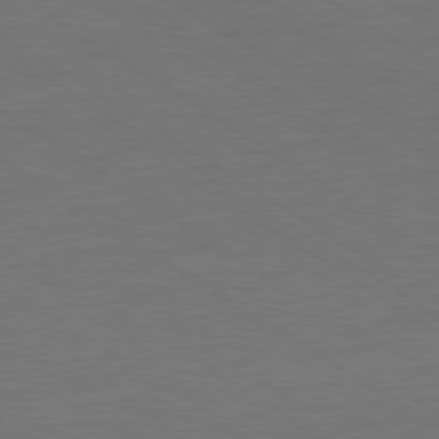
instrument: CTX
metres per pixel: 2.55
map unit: Ap
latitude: -79.7099
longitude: -52.8947
